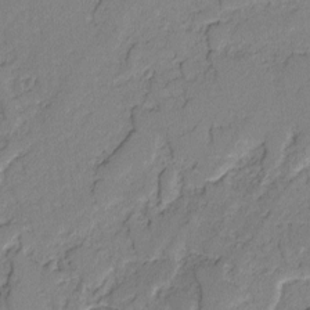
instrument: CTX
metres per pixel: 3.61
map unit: lAvf
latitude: -2.1038
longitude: -109.5371
